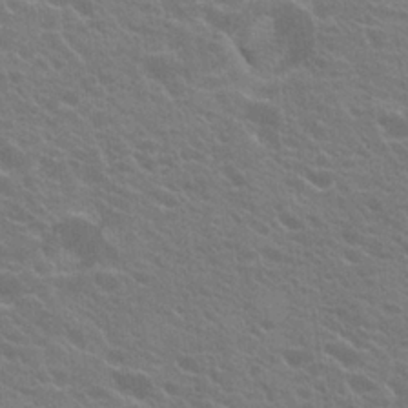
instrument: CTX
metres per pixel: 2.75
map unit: Hto
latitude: 23.5560
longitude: -35.3670
